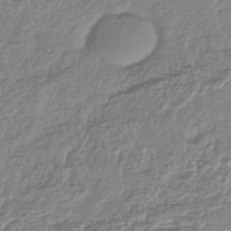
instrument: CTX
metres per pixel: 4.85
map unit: HNhu
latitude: -44.3117
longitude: 97.3699
